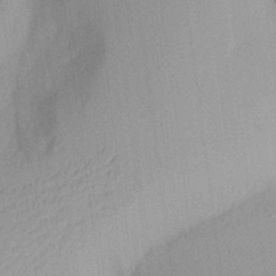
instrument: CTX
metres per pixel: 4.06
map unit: Aa
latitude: 21.8017
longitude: -144.8002
